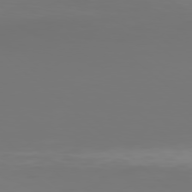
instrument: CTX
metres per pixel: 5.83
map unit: Hpe
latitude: 77.7449
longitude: -135.6316
